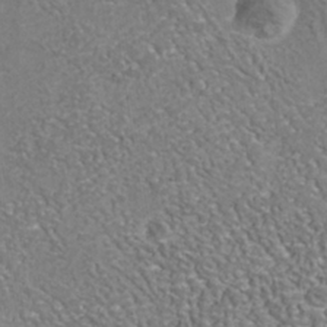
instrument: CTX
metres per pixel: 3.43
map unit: Nhu
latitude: -38.3118
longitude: -80.4034
